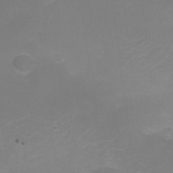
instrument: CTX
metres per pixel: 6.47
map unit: Nhe
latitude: -20.1605
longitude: 143.5777
